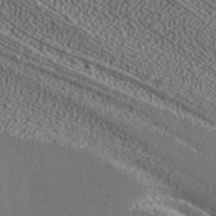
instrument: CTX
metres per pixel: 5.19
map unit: ANa
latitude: 37.2159
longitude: 19.8233
